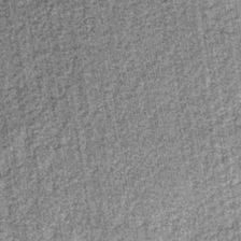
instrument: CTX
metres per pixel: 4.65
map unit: lHb
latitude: -36.8974
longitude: 64.6141
